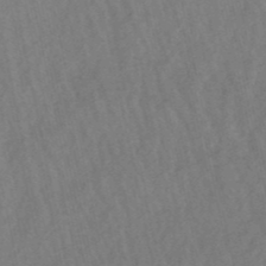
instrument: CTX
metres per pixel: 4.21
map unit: lHb
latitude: -49.4077
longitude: 73.0108
